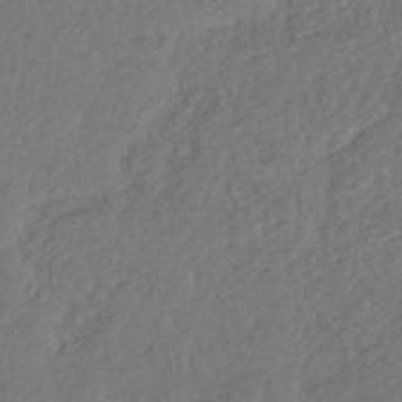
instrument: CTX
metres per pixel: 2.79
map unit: lHb
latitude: -39.9178
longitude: 68.7463
